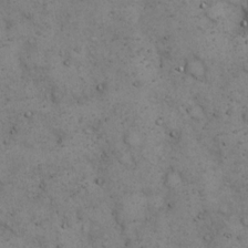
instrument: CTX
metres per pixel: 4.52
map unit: eHh
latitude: 15.4049
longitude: -63.8395
